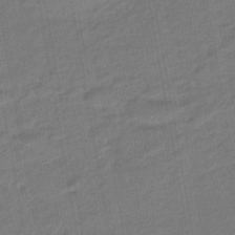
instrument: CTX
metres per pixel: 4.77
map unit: eHb
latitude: -47.4643
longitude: 88.0850
